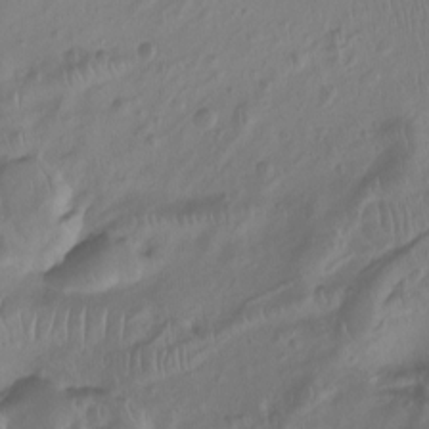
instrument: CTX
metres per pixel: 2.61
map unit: Hto
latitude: -8.2361
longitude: -40.5734
